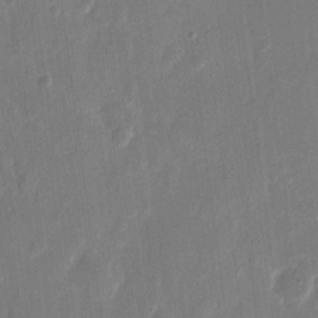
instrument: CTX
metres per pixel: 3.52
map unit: eHh
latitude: 10.9892
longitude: -70.8758
